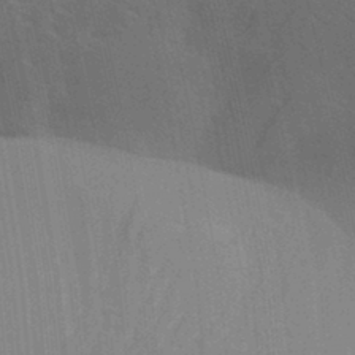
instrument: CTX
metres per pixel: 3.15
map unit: Aa
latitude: 31.5560
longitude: -139.4426
